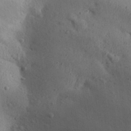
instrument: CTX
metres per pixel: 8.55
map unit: Aa
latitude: 29.8394
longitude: -144.9136
